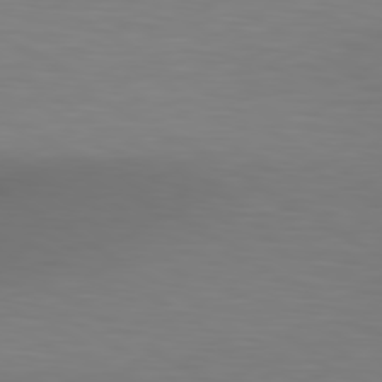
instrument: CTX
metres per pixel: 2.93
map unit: lApd
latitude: 80.2900
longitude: 120.2928
